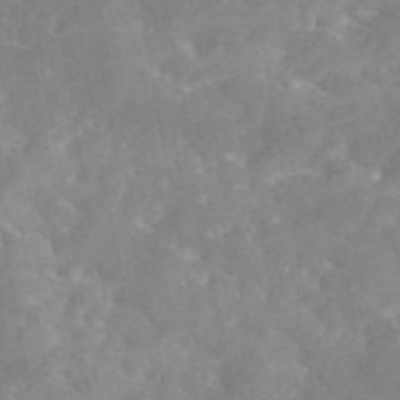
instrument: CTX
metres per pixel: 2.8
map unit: eAb
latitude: 45.4048
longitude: 126.1227
